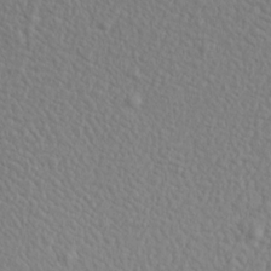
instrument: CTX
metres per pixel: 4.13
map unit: Aa
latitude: 15.6316
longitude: -141.8772
